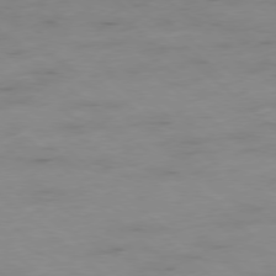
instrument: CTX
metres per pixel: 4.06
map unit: Hpe
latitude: -78.6329
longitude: -17.8394
